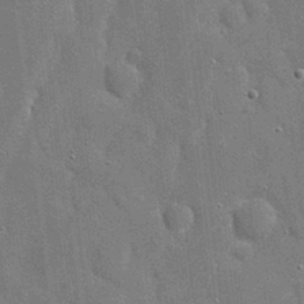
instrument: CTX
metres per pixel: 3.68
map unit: eHh
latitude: 20.1389
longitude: -67.0647
